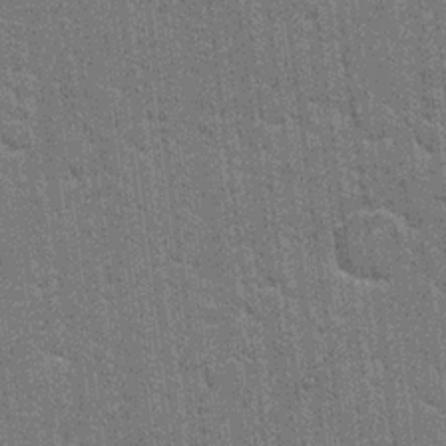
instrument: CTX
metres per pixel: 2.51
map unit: Hto
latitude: 20.4412
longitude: -48.4412
